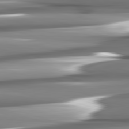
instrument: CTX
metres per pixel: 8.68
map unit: lApd
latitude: 82.4412
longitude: -141.1403
